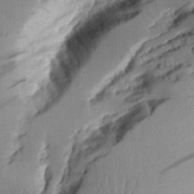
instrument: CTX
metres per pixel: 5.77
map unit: Aa
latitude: 11.8395
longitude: -126.3656
